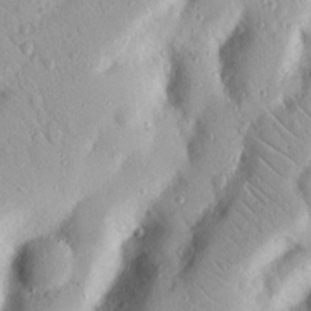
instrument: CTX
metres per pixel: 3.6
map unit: Nhu
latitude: 19.3103
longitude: -77.3670
